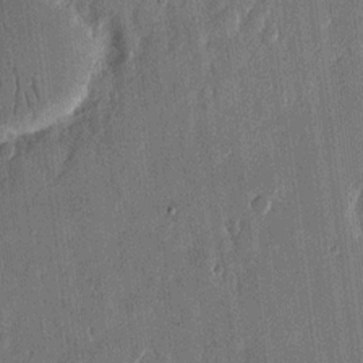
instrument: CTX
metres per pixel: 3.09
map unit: eHh
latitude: 13.8017
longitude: -70.4412
